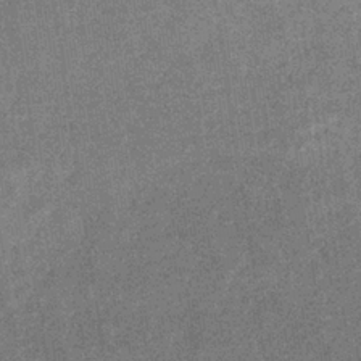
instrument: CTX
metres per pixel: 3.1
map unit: eHb
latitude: -34.5196
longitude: 78.4062
